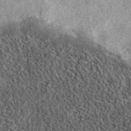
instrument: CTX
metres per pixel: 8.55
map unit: eAb
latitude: 39.2726
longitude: 106.5196
